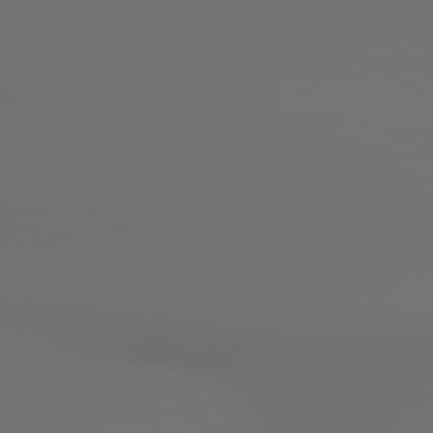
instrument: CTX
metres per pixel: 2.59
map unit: lApd
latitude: 79.9906
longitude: 165.0298
